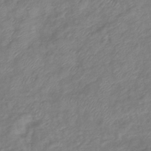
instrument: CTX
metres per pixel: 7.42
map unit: eHb
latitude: -41.4832
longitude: 81.8045
